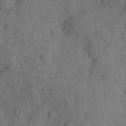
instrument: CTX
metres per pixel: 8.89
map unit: Hve
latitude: 24.7435
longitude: 147.9367
